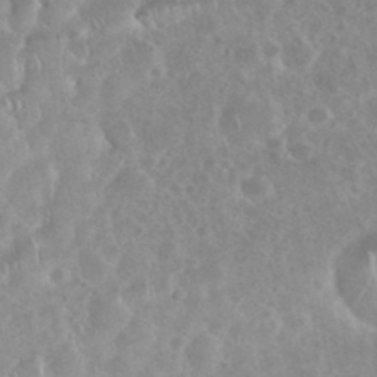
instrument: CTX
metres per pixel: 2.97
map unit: eHh
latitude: 35.8205
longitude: -61.7260
